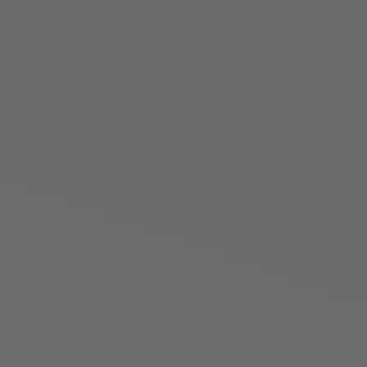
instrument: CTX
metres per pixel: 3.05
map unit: Hpe
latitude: 75.1781
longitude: -127.7072
